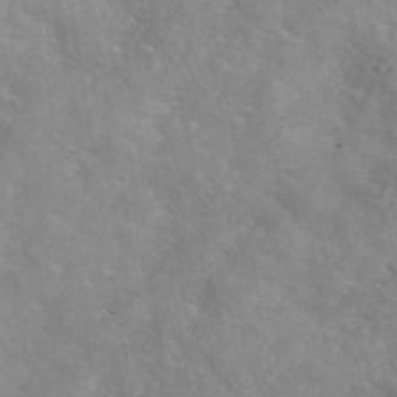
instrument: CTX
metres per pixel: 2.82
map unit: eHh
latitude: 40.4601
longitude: -57.4426
